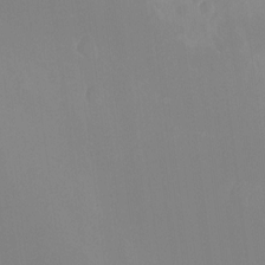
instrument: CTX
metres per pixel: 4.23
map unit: Nhu
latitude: -14.2173
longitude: -55.1592
